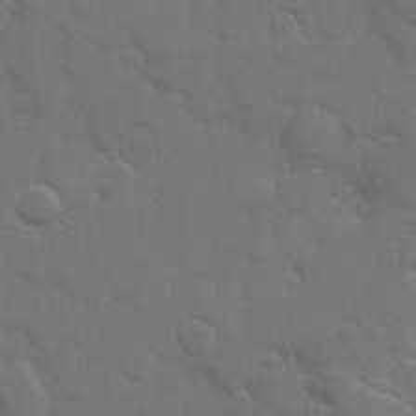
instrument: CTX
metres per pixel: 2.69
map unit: Hve
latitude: 25.4615
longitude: 148.5007
